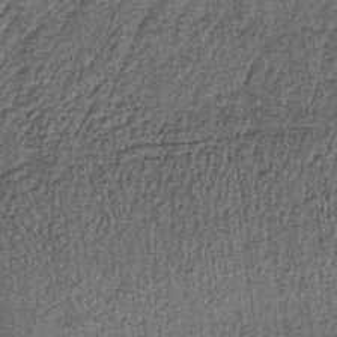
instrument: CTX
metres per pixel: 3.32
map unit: lHb
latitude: -39.5777
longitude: 64.3495
